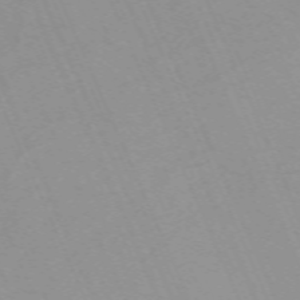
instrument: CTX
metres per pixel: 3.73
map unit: Nhu
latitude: -67.7289
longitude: 38.9353
